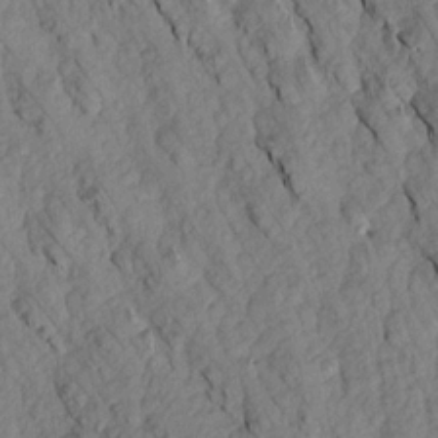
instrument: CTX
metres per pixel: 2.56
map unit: Aa
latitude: 16.5924
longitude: -146.4412
